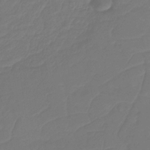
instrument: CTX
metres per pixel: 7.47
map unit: HNb
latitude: -34.1795
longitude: 61.0864
